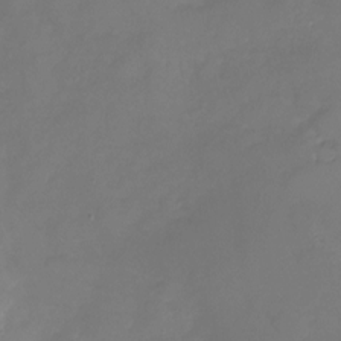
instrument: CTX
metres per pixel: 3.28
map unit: Nhu
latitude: -26.5762
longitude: -57.6693
